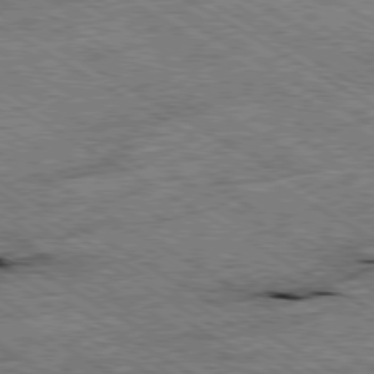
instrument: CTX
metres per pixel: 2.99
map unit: Ap
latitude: -79.8989
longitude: -79.4994
